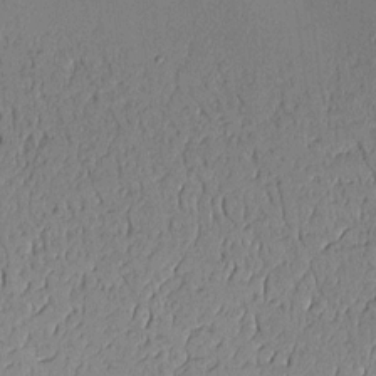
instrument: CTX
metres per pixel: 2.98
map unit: Aa
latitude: 11.0836
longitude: -128.2711
